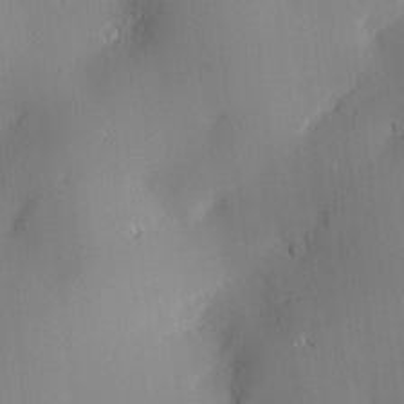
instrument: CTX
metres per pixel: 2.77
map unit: Htu
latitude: -7.3509
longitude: 175.7288
